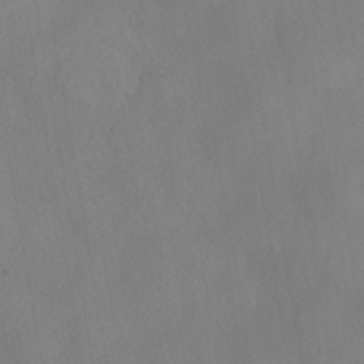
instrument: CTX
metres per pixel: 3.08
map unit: HNhu
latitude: -41.6722
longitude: 101.4076
